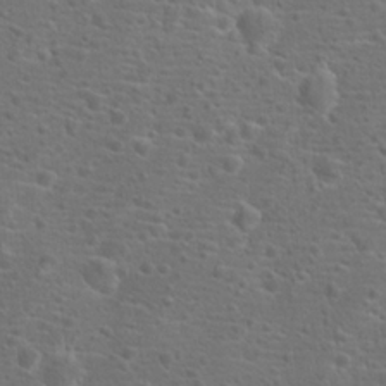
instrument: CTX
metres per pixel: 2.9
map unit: Hto
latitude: 18.4223
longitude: -42.3089
